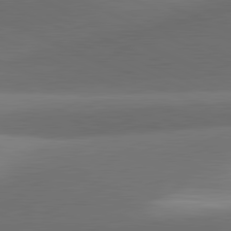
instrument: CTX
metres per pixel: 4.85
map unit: lApd
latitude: 81.3104
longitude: 130.2739
